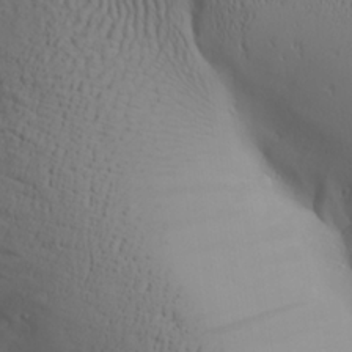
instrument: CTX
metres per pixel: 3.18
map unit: Aa
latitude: 27.8395
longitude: -132.7435
